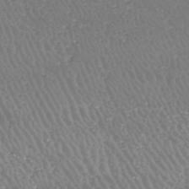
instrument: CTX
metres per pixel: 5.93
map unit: HNhu
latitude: -47.0864
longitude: 30.2172
